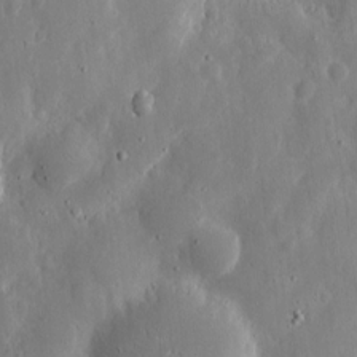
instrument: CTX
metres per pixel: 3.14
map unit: eHh
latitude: 8.7435
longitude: -71.9528
